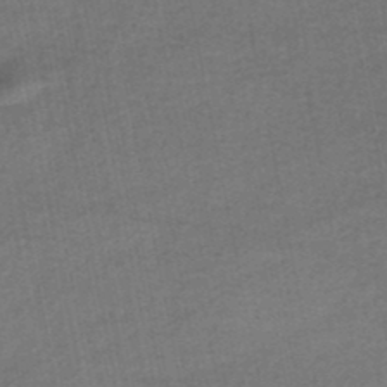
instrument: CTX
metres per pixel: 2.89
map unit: HNhu
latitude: -48.5196
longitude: 101.5399
